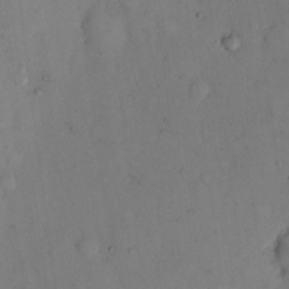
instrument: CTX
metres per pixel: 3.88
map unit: eHh
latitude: 12.7246
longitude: -62.0822
